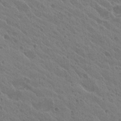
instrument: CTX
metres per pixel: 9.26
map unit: Hto
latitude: 27.6127
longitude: -35.2726
